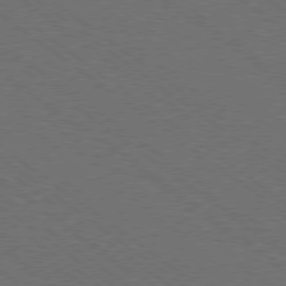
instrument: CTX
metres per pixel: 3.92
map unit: Ap
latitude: -79.5021
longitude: -64.4601
